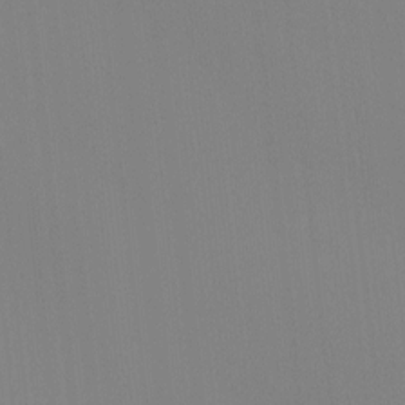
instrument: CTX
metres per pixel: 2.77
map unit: Ave
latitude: 2.7813
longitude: -112.8380
